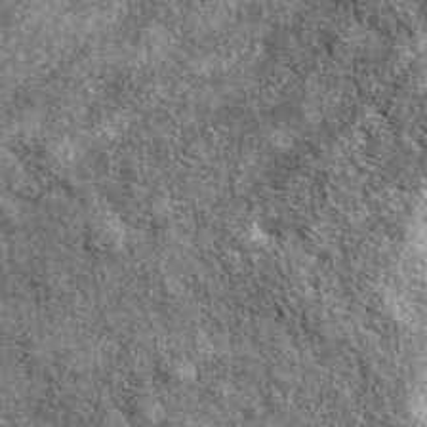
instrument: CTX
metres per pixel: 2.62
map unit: eAb
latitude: 39.4048
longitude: 110.8408
